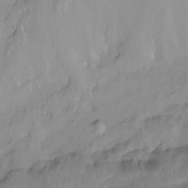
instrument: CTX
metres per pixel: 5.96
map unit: Htu
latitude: -15.3510
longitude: -45.4048
